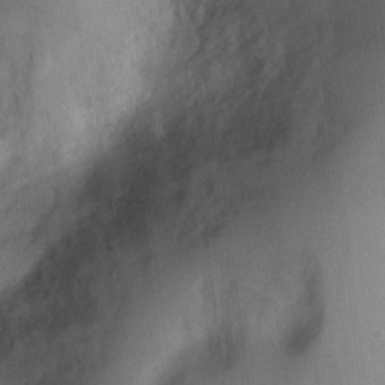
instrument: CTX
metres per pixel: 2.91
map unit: Ht
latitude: -2.8974
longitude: -28.8569
